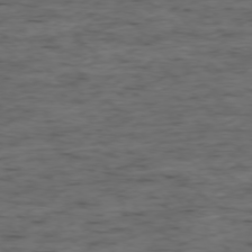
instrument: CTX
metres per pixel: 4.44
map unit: Ap
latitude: -76.4062
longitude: -91.3482
